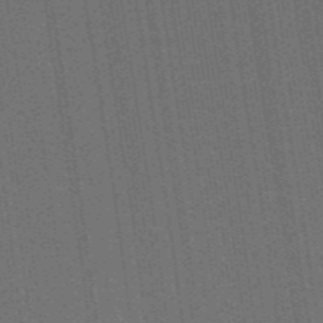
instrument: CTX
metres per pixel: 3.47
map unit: lHb
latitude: -47.4076
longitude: 59.0864
